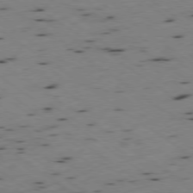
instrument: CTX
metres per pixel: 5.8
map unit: Ap
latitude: -77.8611
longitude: -71.4048
